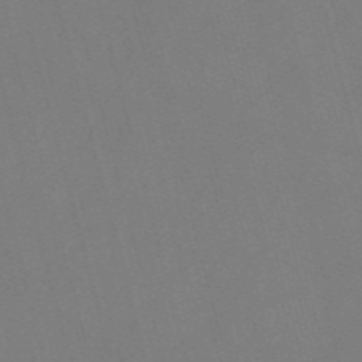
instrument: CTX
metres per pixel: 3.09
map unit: Nve
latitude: -58.0472
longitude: 62.1039
